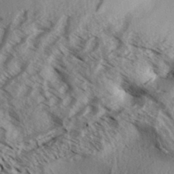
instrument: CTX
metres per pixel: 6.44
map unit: Aa
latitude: 33.1025
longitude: -137.8584
